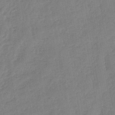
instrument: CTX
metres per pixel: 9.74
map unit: lHb
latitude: -40.7085
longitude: 67.7289
